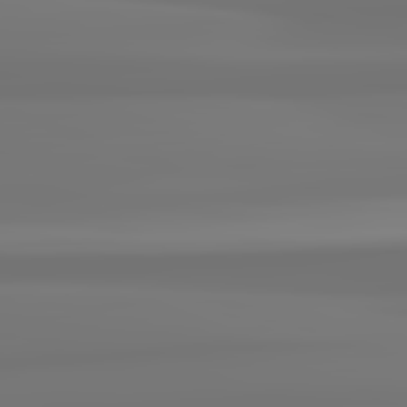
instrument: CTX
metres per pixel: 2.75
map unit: lApd
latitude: 82.4034
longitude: 171.1242
